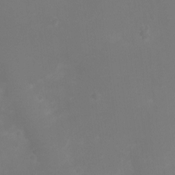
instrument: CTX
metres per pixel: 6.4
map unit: Ht
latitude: -6.6140
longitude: -21.0648
